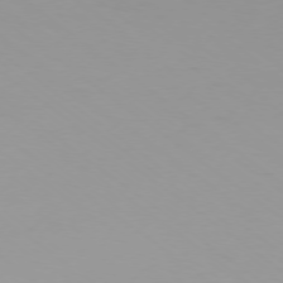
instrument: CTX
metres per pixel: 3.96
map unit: Ap
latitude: -77.9556
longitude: -94.2712
